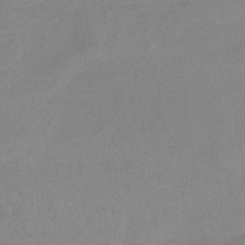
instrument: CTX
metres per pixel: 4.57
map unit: lHb
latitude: -33.7100
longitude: 69.6343
